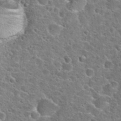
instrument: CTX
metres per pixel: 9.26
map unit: Hto
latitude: 24.4412
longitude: -47.1781
